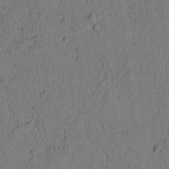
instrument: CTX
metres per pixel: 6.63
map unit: lAvf
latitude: 4.6490
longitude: 158.5384
